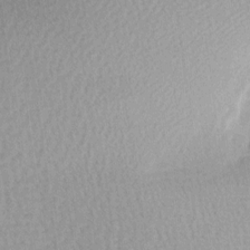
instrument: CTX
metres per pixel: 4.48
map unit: Ave
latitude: 11.0081
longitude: -107.2915
